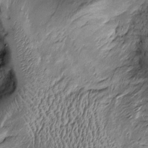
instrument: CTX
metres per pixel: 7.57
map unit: Htu
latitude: -7.1053
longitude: 157.8800
